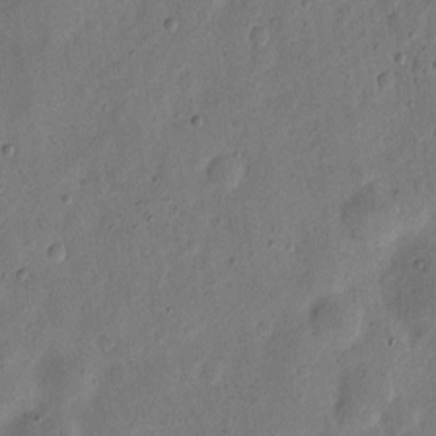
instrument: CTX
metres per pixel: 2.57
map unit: eHh
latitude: 5.7639
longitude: -71.4048
